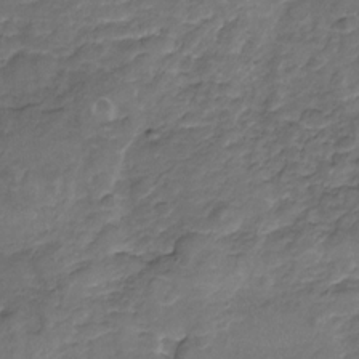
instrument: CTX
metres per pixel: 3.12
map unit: Nhu
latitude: -19.1809
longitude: -56.4978
